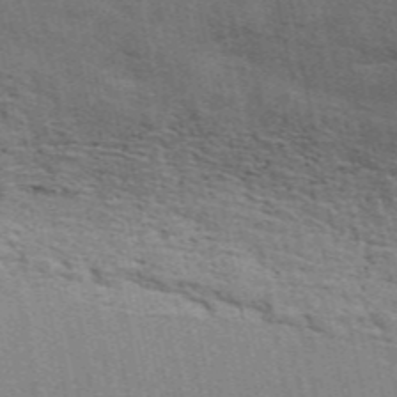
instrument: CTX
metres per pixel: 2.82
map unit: ANa
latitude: 49.4804
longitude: -75.6316
